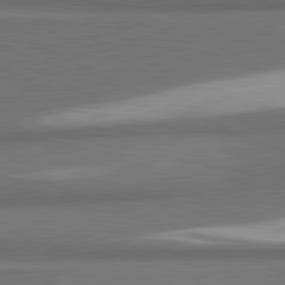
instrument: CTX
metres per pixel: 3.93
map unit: lApd
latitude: 81.8205
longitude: 175.4832
